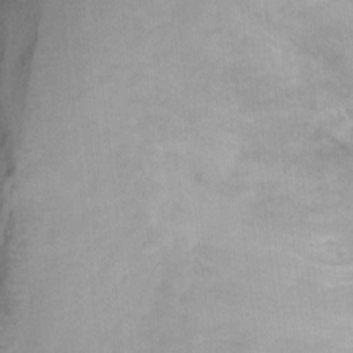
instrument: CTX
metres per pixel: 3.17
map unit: Ht
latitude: -2.1983
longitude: -33.2726
